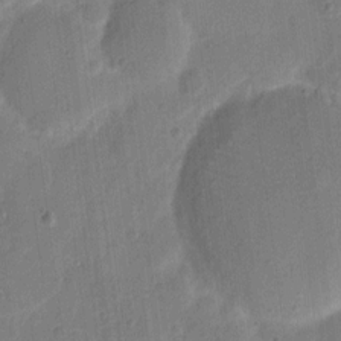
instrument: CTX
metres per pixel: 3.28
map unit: eHh
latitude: 7.7639
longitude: -67.1025
